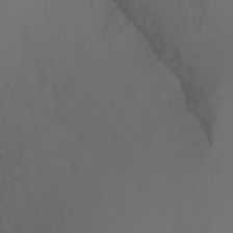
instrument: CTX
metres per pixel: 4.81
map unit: Ht
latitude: -6.9163
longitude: -34.5545
